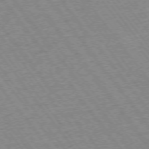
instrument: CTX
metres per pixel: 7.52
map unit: Ap
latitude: -75.1809
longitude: -87.6883
